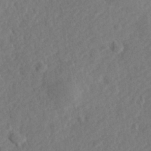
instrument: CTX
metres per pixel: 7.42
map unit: Hve
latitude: 24.3089
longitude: 143.9556
